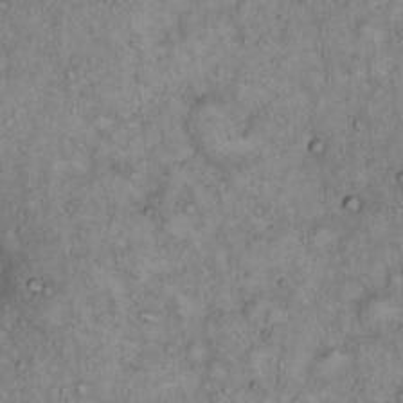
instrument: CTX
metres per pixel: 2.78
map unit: Hto
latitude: 14.0633
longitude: -57.3481
